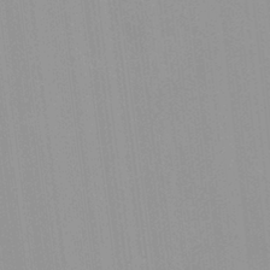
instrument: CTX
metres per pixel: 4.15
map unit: HNhu
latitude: 6.5924
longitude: -2.1578
